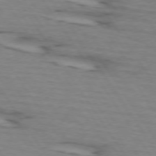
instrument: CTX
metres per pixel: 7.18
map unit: lApd
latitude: 73.5183
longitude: -71.5560
